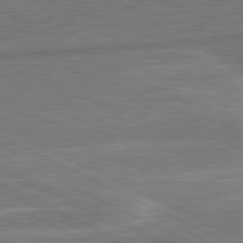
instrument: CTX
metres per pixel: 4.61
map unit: lApd
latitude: 80.9514
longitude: 140.5952
